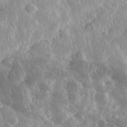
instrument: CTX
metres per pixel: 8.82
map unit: lHvf
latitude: 33.3293
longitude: -90.3278
